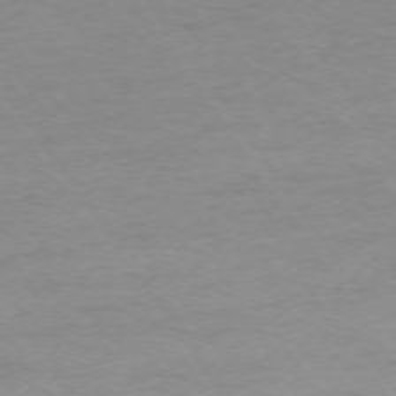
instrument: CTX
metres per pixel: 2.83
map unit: Ap
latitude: -74.2173
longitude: -79.9150
